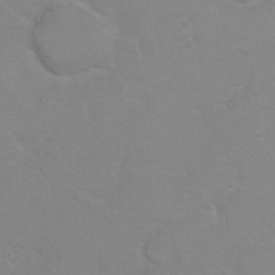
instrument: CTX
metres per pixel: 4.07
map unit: Hto
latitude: 6.9325
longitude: -30.9325
